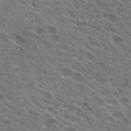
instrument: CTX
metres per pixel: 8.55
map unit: Hto
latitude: 29.0458
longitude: -44.1389
